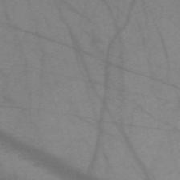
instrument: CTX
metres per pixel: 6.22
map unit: Nve
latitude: -59.5021
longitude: 64.5763
